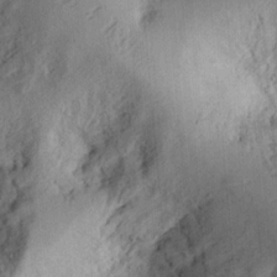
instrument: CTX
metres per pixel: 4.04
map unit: Ht
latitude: 12.2901
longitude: -74.3467
